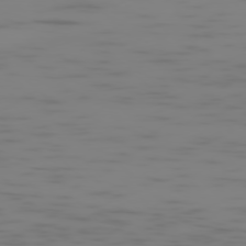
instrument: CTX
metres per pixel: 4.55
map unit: Ap
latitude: -77.6344
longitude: -63.8017
